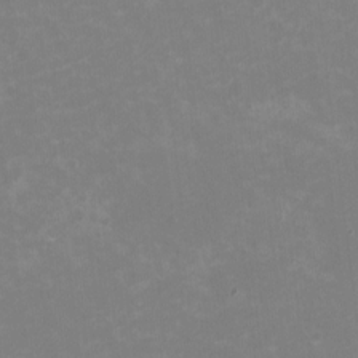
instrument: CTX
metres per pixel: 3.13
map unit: HNhu
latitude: -1.7100
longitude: -5.1025
